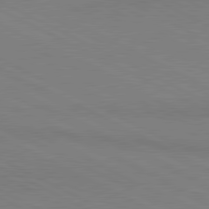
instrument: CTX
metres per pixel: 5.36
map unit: lApd
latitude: 80.8002
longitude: 148.9353
